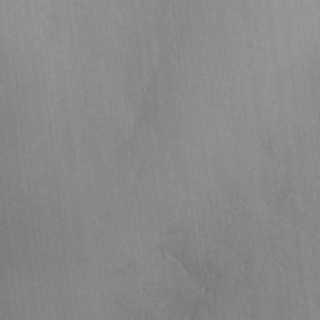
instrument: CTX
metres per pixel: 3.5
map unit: lAvf
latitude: 8.2523
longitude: 167.6344
